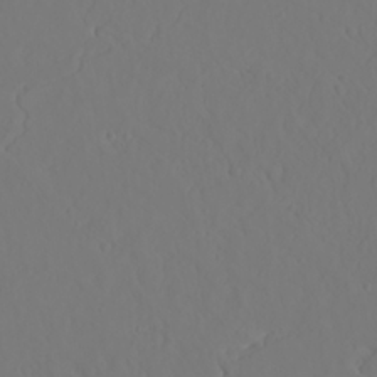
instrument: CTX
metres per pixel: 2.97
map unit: Ave
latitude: 23.6694
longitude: -136.6113
